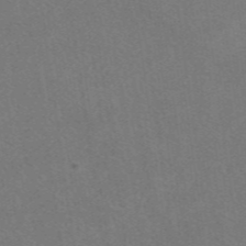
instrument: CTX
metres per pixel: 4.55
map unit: eAb
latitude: 47.7261
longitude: 115.1053
